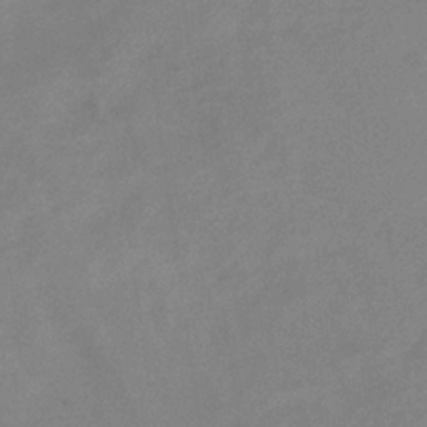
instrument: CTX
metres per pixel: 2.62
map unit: lHb
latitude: -33.9745
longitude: 69.6721
